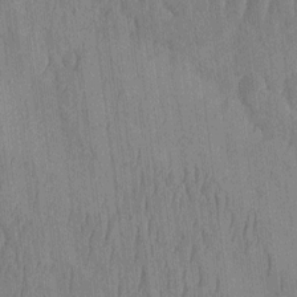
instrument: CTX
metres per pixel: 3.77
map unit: HNhu
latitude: -3.1620
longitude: 14.3307
